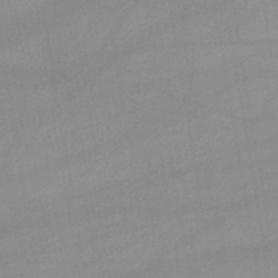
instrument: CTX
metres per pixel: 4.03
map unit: lHb
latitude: -44.5196
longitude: 67.2943
